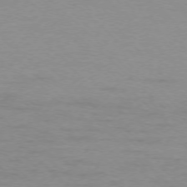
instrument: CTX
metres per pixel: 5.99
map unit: Ap
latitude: -76.0283
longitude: -77.2537
